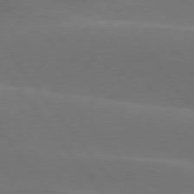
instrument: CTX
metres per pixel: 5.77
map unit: lApd
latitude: 77.6316
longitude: -52.4223
